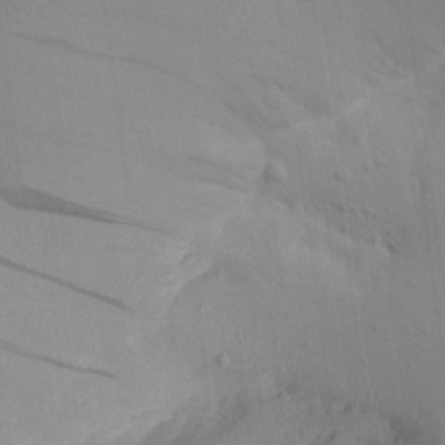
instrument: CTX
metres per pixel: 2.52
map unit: Aa
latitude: 20.7247
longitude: -146.0633
